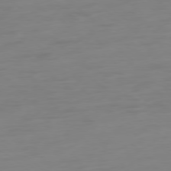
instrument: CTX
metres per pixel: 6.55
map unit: Ap
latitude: -78.8786
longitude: -66.6112
